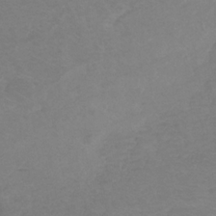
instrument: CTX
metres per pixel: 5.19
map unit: lHb
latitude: -31.6722
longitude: 63.6722
